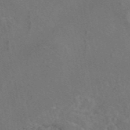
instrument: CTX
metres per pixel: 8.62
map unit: eAb
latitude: 46.8191
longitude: 109.7289
